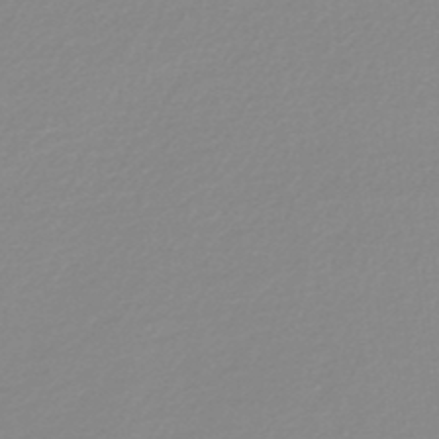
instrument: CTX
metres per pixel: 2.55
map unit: lHb
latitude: -48.0661
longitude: 65.7667
